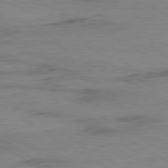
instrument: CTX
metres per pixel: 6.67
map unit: Ap
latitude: -80.3118
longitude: -52.5357
